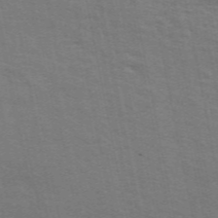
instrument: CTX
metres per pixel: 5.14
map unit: ANa
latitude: 49.3671
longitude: -78.7813
